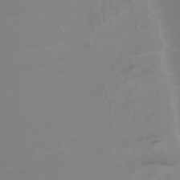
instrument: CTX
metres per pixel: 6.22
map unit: Nhu
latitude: -6.0661
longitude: -79.6505
